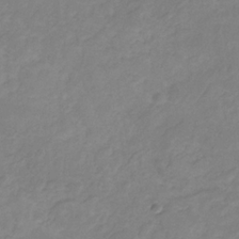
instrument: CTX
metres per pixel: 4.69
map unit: HNb
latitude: -31.5021
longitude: 61.8233
